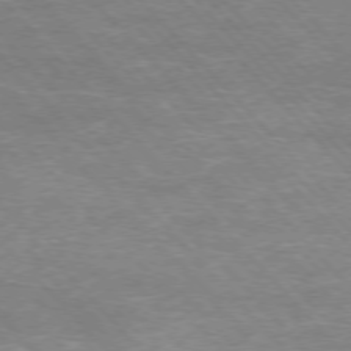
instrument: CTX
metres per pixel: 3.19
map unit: Hpe
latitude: -76.5385
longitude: -12.4601
